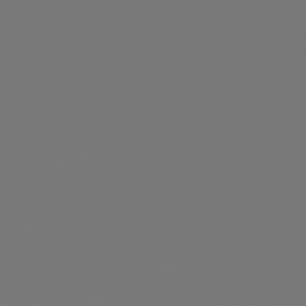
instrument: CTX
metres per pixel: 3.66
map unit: Ap
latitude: -76.4251
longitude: -63.0648
